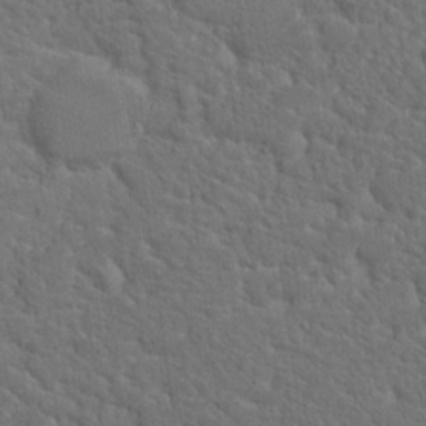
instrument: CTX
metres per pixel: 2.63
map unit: Hto
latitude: 19.5182
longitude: -35.0647
